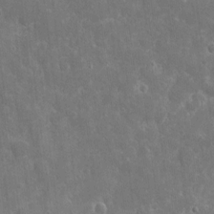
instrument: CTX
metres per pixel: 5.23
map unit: eHh
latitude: 7.7639
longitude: -70.1956
